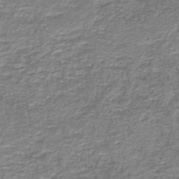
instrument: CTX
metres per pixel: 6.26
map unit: HNb
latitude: -44.5763
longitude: 50.5196
